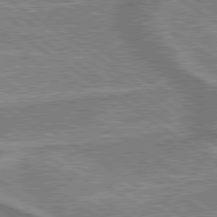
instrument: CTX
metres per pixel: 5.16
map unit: lApd
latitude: 79.6127
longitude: 175.4265
